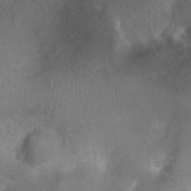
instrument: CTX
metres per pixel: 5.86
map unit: Nhu
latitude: 3.4048
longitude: -25.0269
